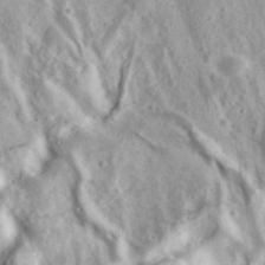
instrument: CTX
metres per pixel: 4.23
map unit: eHh
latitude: 36.8002
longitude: -60.7435
